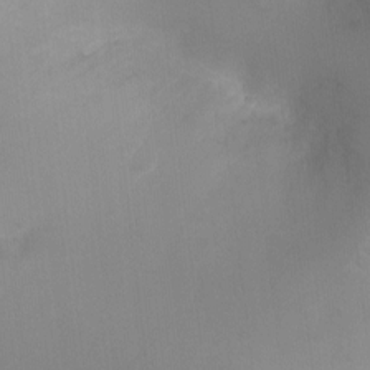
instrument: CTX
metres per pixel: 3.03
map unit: Ht
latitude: -8.7652
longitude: -24.9324
